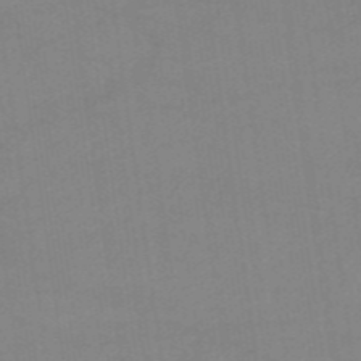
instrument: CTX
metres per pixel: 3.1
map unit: HNb
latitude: -53.8800
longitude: -49.0836
